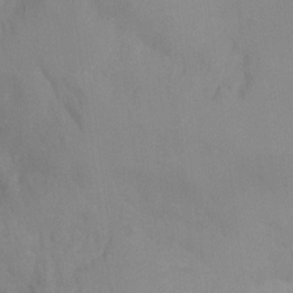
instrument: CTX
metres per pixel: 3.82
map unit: Ht
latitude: -16.5763
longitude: -50.1766
